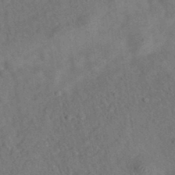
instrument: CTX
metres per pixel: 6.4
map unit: eAb
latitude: 34.7057
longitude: 109.1809
